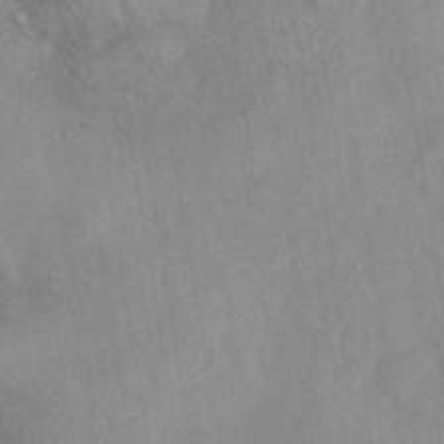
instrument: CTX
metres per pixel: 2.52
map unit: eAb
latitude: 40.6490
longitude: 108.8219
